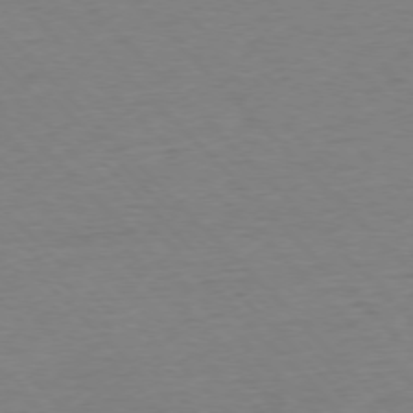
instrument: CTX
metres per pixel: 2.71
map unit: Ap
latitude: -76.7274
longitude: -92.4034
